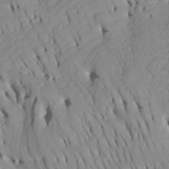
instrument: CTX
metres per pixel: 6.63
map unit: Htu
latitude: -6.7841
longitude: -69.7638
